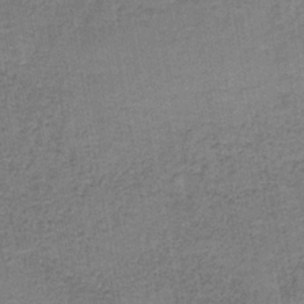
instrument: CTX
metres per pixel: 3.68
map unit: HNb
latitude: -36.6896
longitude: 51.8989
